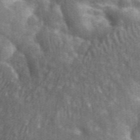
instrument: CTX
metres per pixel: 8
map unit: lHvf
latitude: 37.5560
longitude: -91.1970
